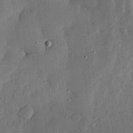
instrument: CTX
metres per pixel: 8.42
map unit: lHvf
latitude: 19.9717
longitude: -115.4804
